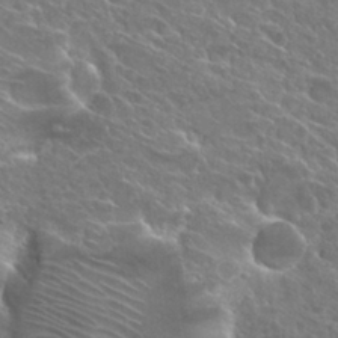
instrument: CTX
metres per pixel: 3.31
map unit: Hto
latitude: 27.2159
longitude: -39.5371
